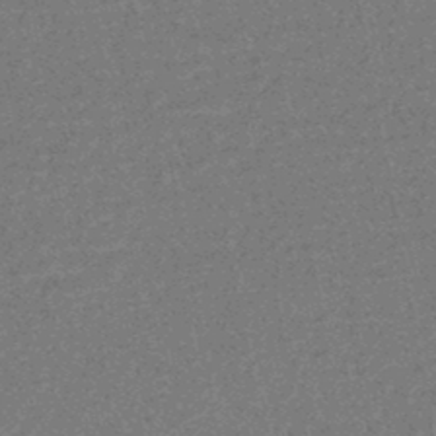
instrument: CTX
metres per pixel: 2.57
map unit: HNhu
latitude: -46.1605
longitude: 99.6344
